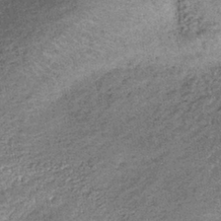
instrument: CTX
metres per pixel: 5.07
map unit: lHb
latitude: -39.0486
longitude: 67.8423
